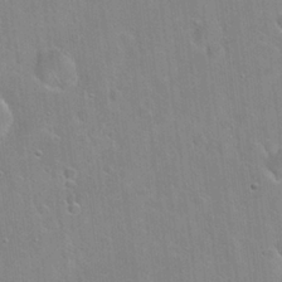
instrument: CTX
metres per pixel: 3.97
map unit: Hto
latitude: 22.4034
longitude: -52.2334
